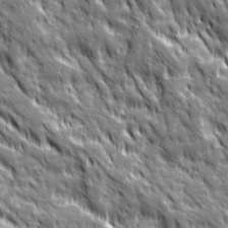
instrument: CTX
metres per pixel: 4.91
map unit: Ave
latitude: 19.8772
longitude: -134.8002
